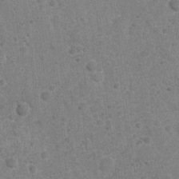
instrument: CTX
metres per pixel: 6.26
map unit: Nhu
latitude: 2.4979
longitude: -16.4601
